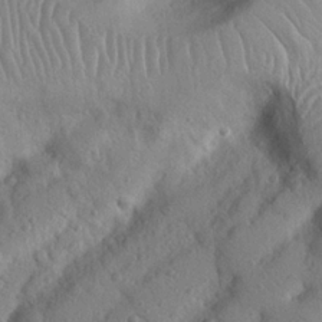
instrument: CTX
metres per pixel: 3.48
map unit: Nhu
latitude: 21.8395
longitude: -75.8583
